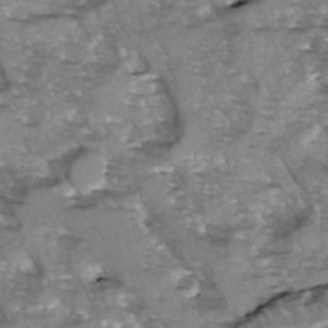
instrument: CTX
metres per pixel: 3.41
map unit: Ave
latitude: -1.4644
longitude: -111.5560
